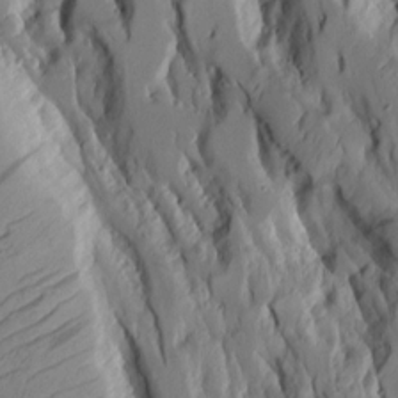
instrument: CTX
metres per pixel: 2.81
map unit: Aa
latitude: 9.6316
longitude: -126.3278
